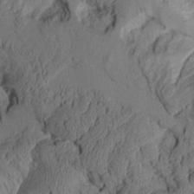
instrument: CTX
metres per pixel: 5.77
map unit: Aa
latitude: 8.8758
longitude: -127.4993
